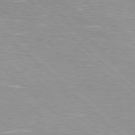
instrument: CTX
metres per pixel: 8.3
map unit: Hpe
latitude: 78.1767
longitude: -139.7072
